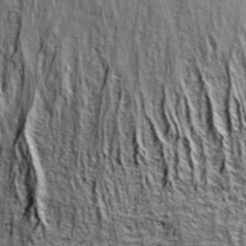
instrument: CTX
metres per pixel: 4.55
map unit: eAb
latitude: 36.3089
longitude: 107.7477
